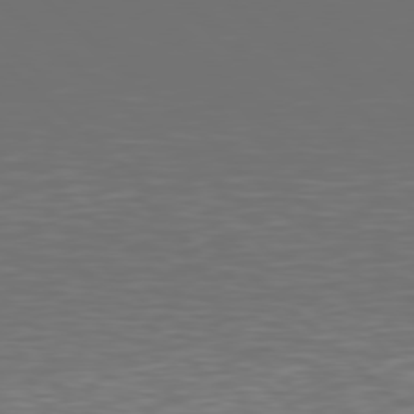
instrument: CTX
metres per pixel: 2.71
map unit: Hpe
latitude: 77.8016
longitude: -168.6680
